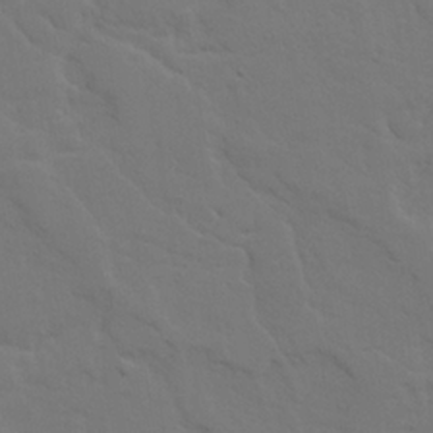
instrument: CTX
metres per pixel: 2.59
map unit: Ave
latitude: 23.4804
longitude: -135.0647
